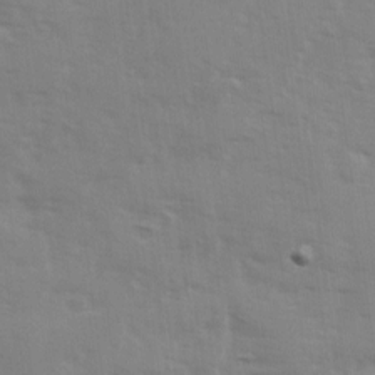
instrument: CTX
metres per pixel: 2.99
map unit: Ave
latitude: 13.4804
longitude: -103.0458
